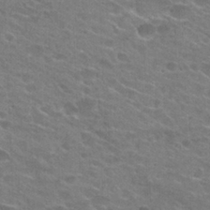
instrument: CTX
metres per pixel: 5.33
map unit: Hto
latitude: 24.8002
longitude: -43.9150
